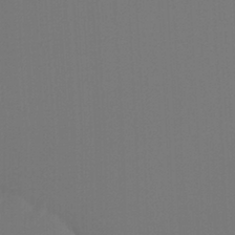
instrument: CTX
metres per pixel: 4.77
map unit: Ht
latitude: -5.0108
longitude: -62.8380
